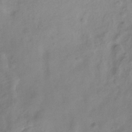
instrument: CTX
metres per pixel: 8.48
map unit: ANa
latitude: -38.8975
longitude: 96.7463
